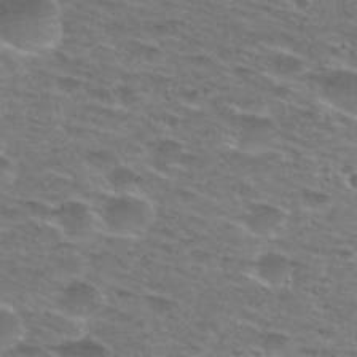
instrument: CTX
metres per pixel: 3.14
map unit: Hto
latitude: 28.9513
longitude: -47.6127
